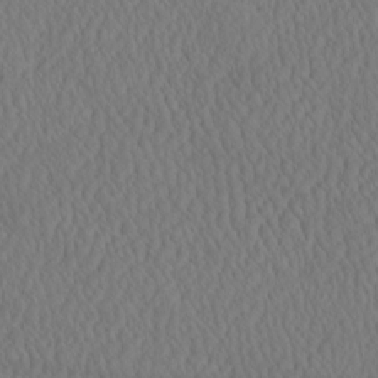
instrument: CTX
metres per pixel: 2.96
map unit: eHh
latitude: -3.4454
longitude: 16.0661
